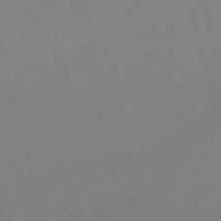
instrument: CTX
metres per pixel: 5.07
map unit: lHb
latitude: -47.5966
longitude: 61.4265
